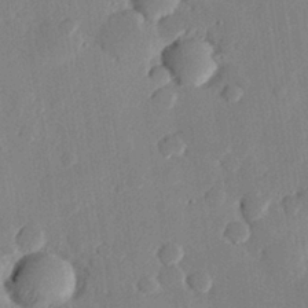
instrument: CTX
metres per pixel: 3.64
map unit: eHh
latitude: 28.5357
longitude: -81.1025
